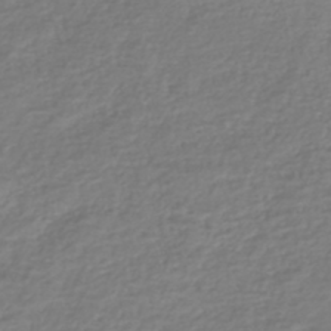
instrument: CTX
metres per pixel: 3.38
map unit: Nhe
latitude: -46.4818
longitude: -171.9906
